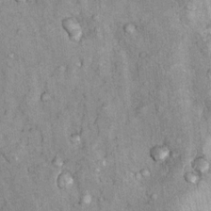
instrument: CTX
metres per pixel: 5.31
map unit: Nhu
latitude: 7.7072
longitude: -23.4048
